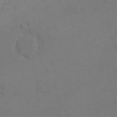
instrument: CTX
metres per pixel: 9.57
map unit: eHh
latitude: 17.8017
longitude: -66.2900
